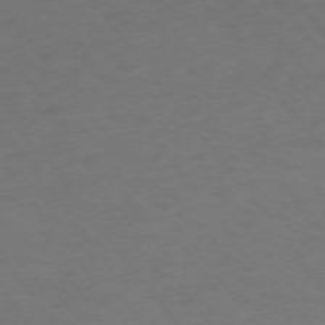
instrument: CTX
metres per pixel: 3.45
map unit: Ap
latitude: -75.2565
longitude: -67.3292
